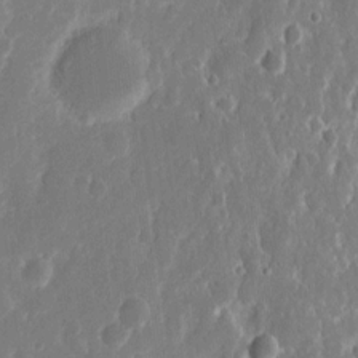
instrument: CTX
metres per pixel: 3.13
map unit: eHh
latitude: 12.5735
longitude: -72.4034
